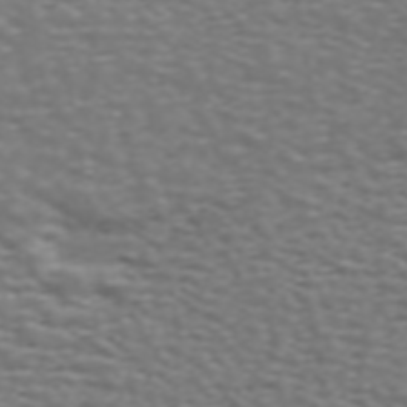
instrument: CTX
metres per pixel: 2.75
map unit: ANa
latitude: 44.9325
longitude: 28.4062
